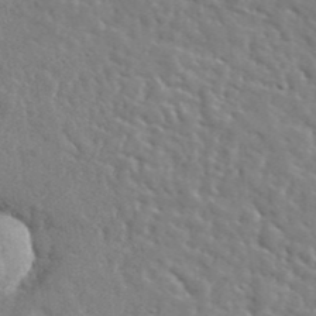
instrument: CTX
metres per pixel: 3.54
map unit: lHvf
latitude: 35.9339
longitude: -86.9325
